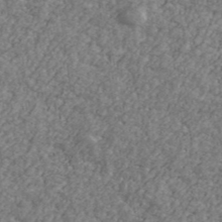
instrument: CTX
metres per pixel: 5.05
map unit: Ave
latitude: 41.4237
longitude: -111.1025
